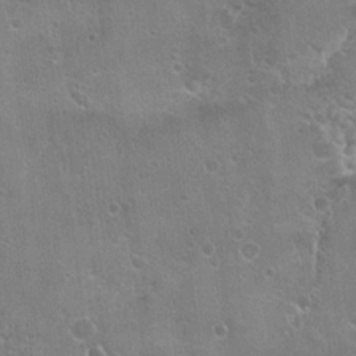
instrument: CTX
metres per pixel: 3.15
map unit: Hto
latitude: 21.7450
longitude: -43.2348
